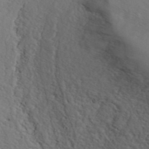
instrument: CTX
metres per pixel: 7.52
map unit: ANa
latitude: 41.1781
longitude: 28.6896
